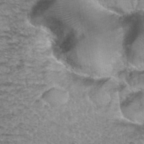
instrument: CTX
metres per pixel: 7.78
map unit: Hto
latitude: 37.5182
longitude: -46.7058
